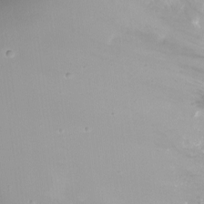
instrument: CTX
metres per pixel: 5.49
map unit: Ht
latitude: -11.8989
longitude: -45.4993
